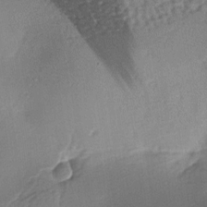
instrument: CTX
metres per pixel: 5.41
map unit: lAa
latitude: -7.3132
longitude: -125.9717
